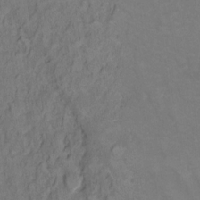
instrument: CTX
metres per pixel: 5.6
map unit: Ht
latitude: 6.1956
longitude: -35.9906
